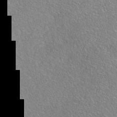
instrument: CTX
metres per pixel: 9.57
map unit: Nhe
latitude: -38.3118
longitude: 138.8975
